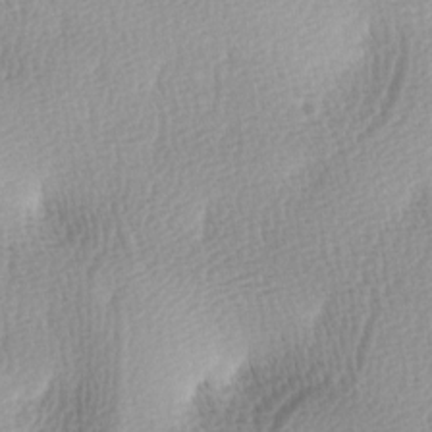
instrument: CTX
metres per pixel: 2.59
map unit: lAa
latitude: -4.2550
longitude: -121.0459
